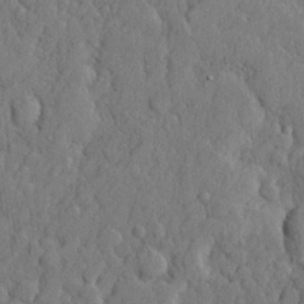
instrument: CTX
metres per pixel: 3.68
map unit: lHvf
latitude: 22.2900
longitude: 142.6329
